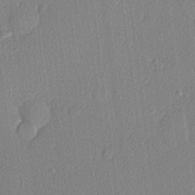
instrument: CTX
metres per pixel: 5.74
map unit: lHvf
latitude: 20.8947
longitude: 141.3132
